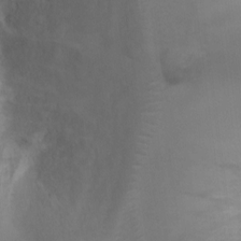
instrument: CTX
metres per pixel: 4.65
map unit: Ht
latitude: -5.1242
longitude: -28.4979
